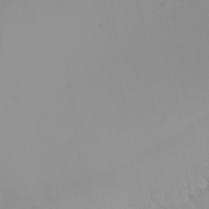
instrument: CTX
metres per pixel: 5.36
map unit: Nhu
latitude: -5.9178
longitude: -90.4223
